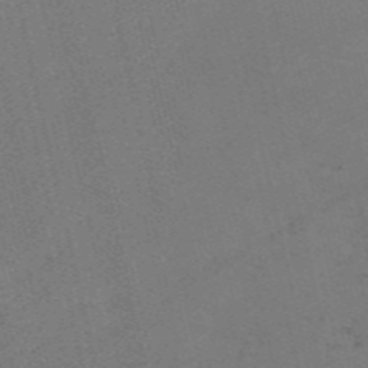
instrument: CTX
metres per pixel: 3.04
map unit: HNb
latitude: -55.6533
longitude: -42.0822
